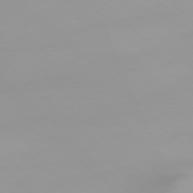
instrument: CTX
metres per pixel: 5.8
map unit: Ap
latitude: -77.3699
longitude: -81.8961
